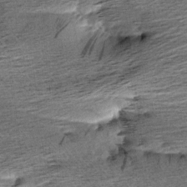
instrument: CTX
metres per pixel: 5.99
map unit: Aa
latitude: 6.8947
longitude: -137.6127
